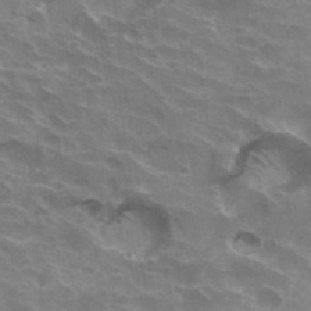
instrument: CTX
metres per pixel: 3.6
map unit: Hto
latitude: 33.3671
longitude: -42.7057
